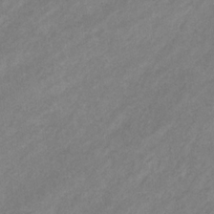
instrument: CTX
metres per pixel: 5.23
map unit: eHb
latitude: -31.6911
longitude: 70.4440
